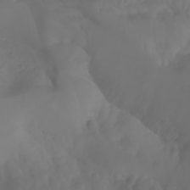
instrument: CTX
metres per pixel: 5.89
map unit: Aa
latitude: -10.8219
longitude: -68.1200
